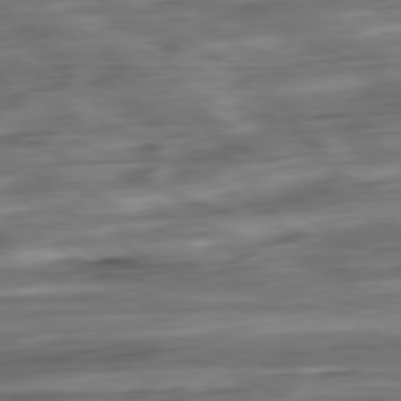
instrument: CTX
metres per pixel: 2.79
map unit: Ap
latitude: -80.9731
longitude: -68.3090
